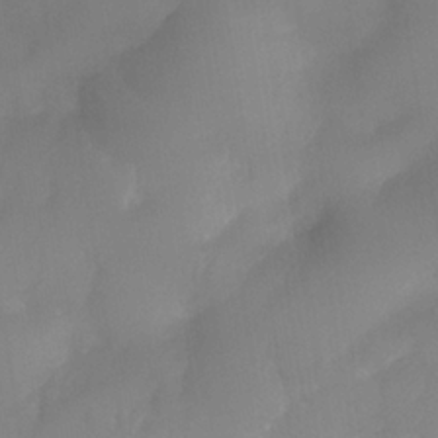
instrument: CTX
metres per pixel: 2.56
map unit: Nhe
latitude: -36.8408
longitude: -113.0269
